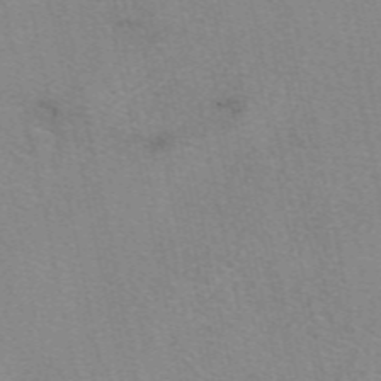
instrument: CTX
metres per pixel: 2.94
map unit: eAb
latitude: 49.7828
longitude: 106.1228
